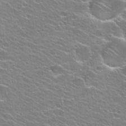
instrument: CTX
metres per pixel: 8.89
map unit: Hto
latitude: 25.4237
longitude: -30.0444
